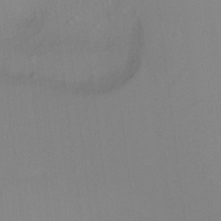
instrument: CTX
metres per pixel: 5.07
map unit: Ht
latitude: -8.5385
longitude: -38.0444
